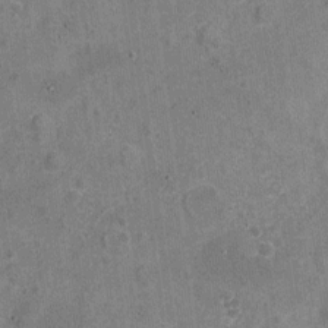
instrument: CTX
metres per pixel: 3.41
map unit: Nhu
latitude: -18.4629
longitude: -56.1766
